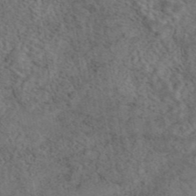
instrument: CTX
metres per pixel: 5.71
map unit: eAb
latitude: 43.8961
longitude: 108.8408
